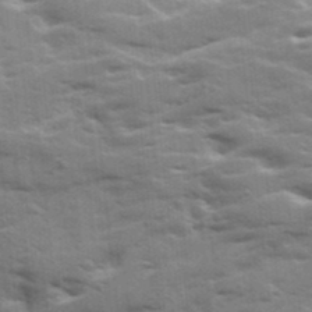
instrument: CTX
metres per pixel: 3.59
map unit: Ave
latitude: 19.2726
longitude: -130.0822
